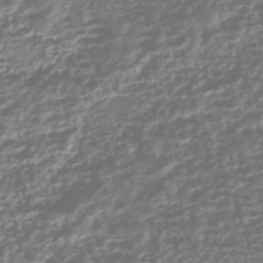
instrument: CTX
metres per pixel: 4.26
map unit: HNhu
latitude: -43.4076
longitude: 106.2551
